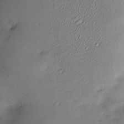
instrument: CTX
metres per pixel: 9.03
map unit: Nve
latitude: -22.4440
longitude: -138.0444
